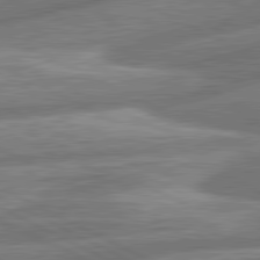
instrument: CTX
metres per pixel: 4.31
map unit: lApd
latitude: 81.1403
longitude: -166.7813
